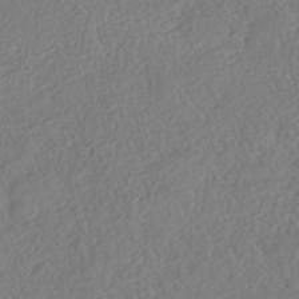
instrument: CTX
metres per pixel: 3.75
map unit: Nhe
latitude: -40.9542
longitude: -110.4223
